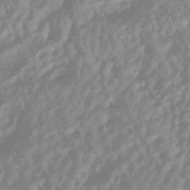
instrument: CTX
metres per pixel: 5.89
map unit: HNhu
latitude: -45.0298
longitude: 91.7667
